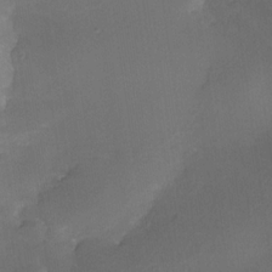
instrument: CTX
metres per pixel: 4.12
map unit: Nhe
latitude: -31.6344
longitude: -116.7813
